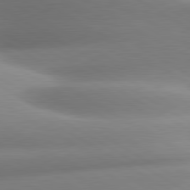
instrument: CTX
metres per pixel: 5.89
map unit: lApd
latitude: 80.6490
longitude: -161.8205
